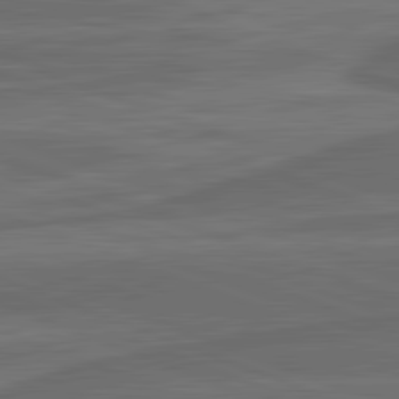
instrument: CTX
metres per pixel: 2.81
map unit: lApd
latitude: 82.2144
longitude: -171.8205
